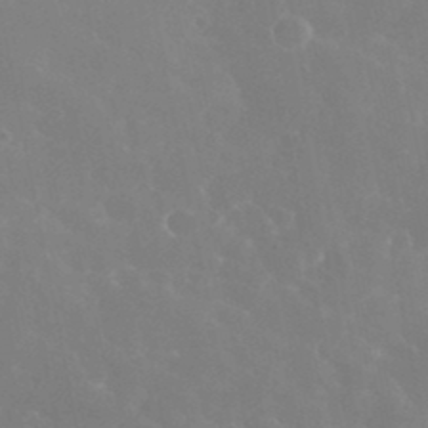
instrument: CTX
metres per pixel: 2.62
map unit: eHh
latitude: 35.5182
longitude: -59.0836
